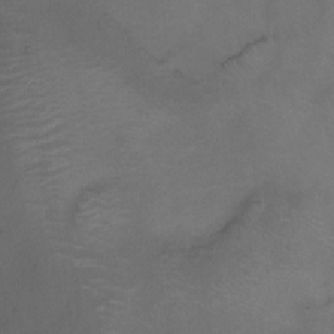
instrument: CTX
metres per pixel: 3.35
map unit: Nhu
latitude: -13.6344
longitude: -40.3845
